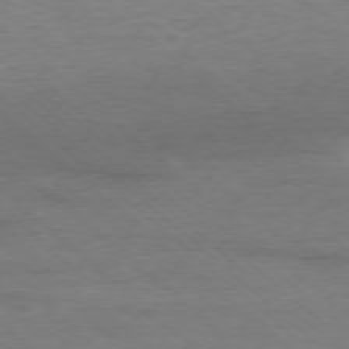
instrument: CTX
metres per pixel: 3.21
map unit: Ap
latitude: -77.8044
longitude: -93.2915
